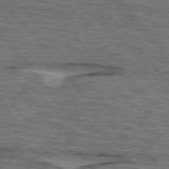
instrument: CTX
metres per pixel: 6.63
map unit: lApd
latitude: 75.9150
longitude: -76.5923
